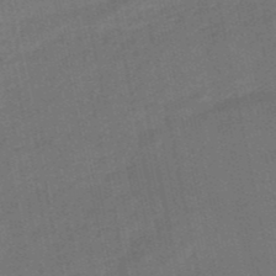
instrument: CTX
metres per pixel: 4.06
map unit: lHb
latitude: -50.4818
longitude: 80.5763
